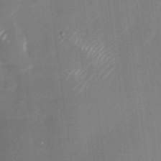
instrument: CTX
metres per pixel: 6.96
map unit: Nhu
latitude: -29.1053
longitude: -69.6883
